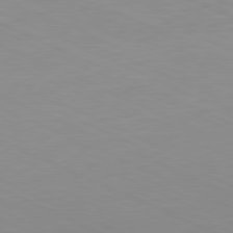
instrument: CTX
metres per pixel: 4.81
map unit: Ap
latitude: -81.2943
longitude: -93.1403
